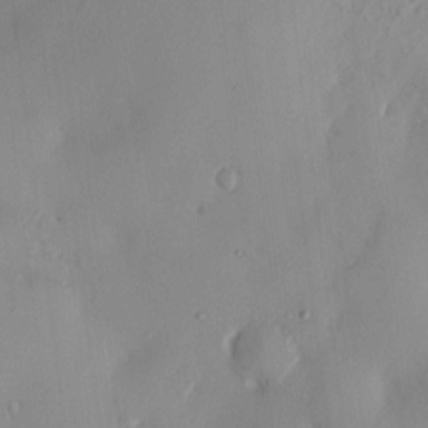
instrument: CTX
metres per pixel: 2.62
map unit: HNhu
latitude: 3.9906
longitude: -5.0080
